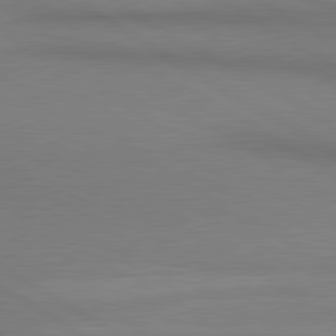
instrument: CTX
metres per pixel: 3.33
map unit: lApd
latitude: 80.7624
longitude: 147.9178
